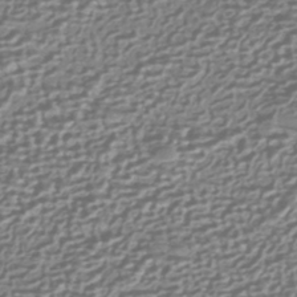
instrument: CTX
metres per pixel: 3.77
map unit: HNhu
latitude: -43.5966
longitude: 99.5210
